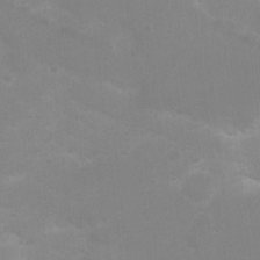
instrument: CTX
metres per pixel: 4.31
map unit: Nhu
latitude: 3.5749
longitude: -25.8016
